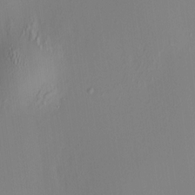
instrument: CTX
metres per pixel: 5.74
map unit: HNhu
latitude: 8.0255
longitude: 12.9353
